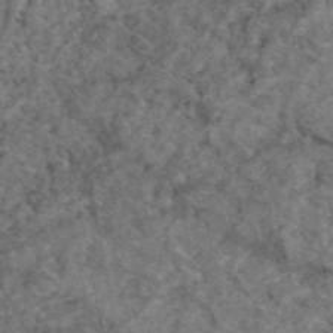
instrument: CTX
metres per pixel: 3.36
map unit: eAb
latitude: 47.5938
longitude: 111.7099
